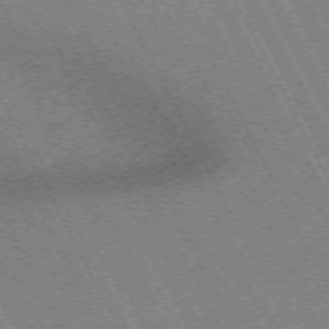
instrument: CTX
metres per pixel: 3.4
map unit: Hpe
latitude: -71.1998
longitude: 9.6722
